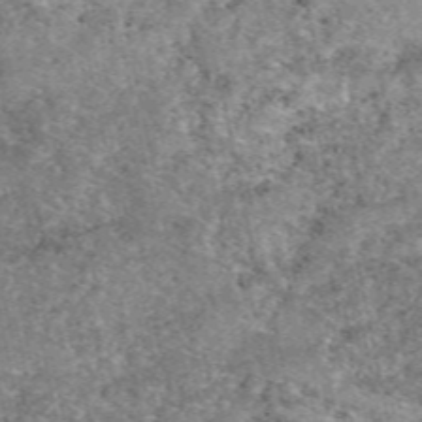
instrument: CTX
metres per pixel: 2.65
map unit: eAb
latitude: 50.1200
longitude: 109.4454
